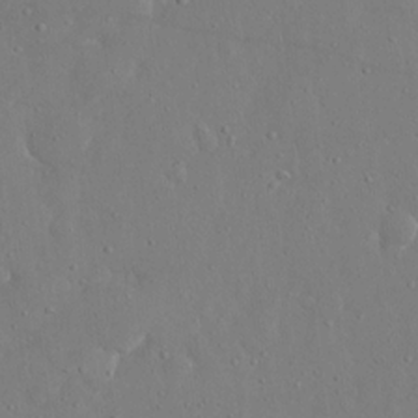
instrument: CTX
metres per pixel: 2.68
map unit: eHh
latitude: 16.3656
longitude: -71.0458
